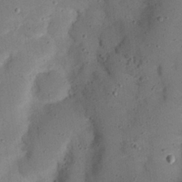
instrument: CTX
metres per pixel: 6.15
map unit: Nhu
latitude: 25.0836
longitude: -72.8569
